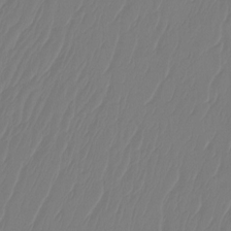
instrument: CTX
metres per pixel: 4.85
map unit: Ht
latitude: -14.5763
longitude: -49.3293
